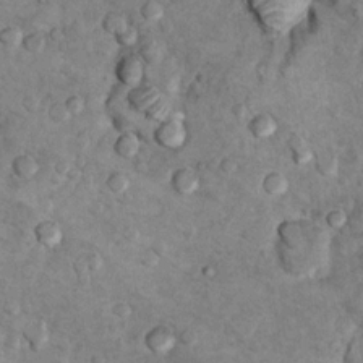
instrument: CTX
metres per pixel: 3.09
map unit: Hto
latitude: 10.1767
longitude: -36.2522
